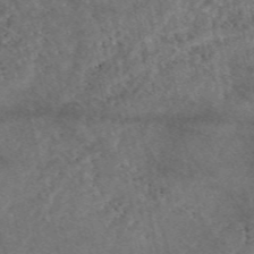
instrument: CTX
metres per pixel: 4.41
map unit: eAb
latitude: 47.2537
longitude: 118.0283
